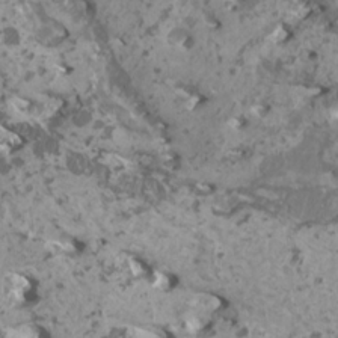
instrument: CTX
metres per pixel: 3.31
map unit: HNhu
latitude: 2.0444
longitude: 7.1620
